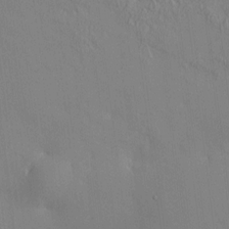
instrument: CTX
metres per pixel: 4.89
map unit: HNhu
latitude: 6.7435
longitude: 15.0676
